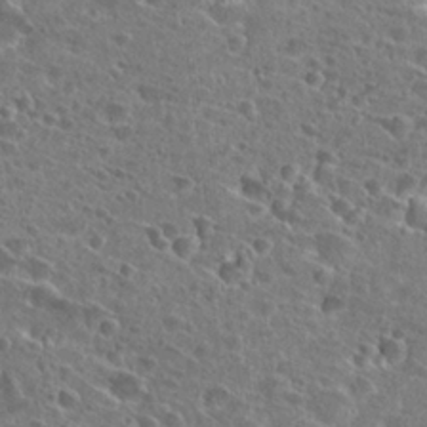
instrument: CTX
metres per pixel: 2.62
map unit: Hto
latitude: 25.9528
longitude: -45.9150
